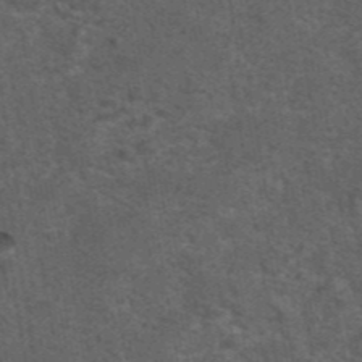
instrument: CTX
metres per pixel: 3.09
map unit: eAb
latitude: 43.6694
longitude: 105.0675
